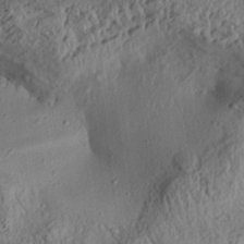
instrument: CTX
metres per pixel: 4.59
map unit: Aa
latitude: 31.6316
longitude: -134.0822
